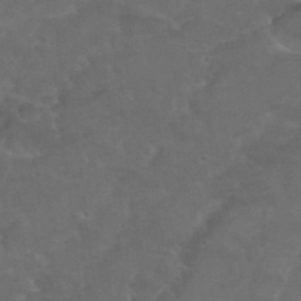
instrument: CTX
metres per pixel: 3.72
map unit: Nhu
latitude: 29.9339
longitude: -50.9891
